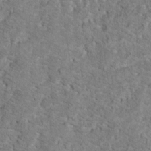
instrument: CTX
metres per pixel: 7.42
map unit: Hto
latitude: 17.2915
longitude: -38.1578
